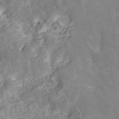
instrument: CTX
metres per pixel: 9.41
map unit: ANa
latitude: 45.9717
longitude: 25.5210
